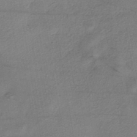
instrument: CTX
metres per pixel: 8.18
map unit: eHh
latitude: -41.6722
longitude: 119.6344
